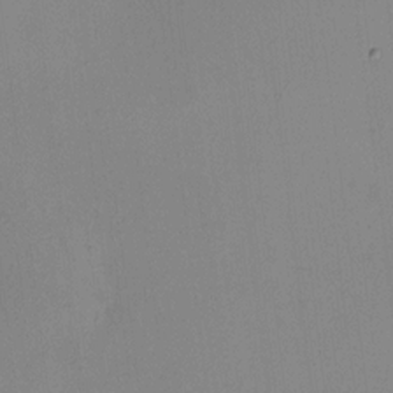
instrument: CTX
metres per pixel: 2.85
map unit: HNhu
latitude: 9.8395
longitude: 15.1054
